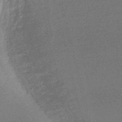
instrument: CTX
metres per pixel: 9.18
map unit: lHb
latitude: -48.2929
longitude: 67.8800
